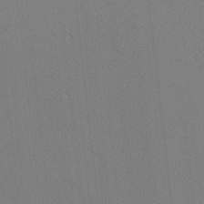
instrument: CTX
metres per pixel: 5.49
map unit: Nhu
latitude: 0.7624
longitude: -78.6302
